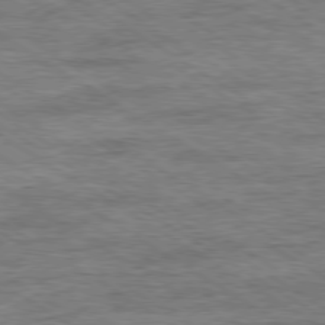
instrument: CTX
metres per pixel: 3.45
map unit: Ap
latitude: -79.9178
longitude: -78.1767
